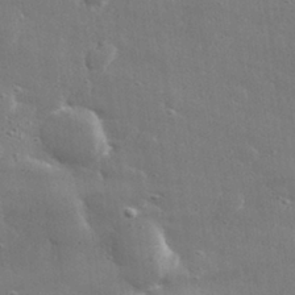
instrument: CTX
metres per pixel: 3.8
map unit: lHvf
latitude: 31.3104
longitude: -89.3293
